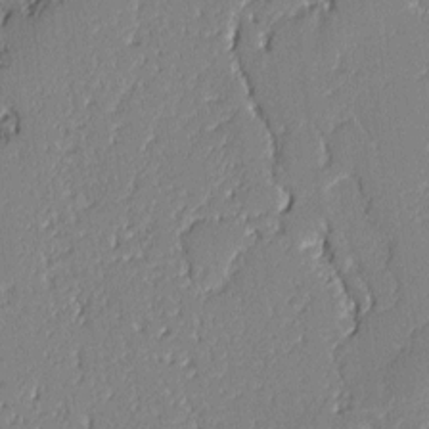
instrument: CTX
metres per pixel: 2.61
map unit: lAvf
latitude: -1.7289
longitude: -109.2159
